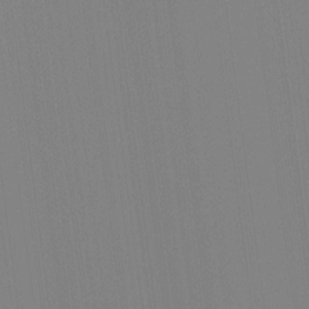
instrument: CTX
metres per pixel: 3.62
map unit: Hto
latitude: -8.1984
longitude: -51.4237
